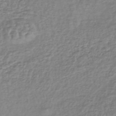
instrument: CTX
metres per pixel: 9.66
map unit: lHb
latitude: -40.8219
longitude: 71.7100
